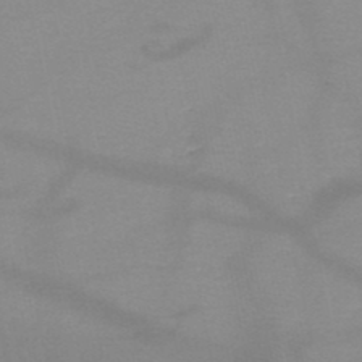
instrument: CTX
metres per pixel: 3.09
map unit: HNb
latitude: -49.3132
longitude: -42.4979
